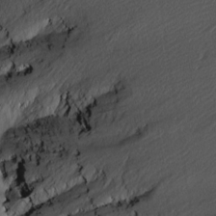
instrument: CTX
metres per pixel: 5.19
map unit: Nhu
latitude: -3.7666
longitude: -87.8961
